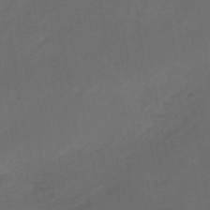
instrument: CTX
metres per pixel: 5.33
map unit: eHb
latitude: -47.8233
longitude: 85.5210
